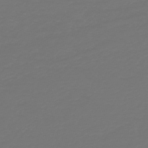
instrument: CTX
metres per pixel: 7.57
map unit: HNb
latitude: -47.1431
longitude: 51.8422
